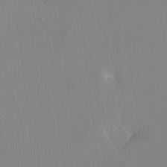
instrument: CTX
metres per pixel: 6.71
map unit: HNhu
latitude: 7.0647
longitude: 2.5384
